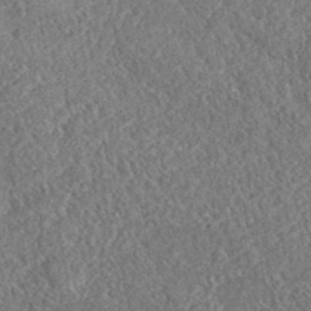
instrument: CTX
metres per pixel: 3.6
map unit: eAb
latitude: 37.8206
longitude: 112.1228
